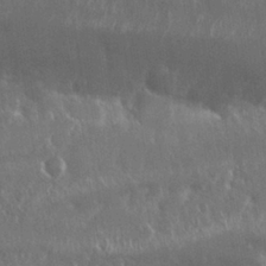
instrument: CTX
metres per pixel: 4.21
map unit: Nhu
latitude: 25.5938
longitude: -59.7828
